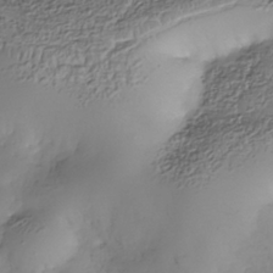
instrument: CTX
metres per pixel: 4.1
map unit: Nhe
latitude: -38.0850
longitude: -147.3104
